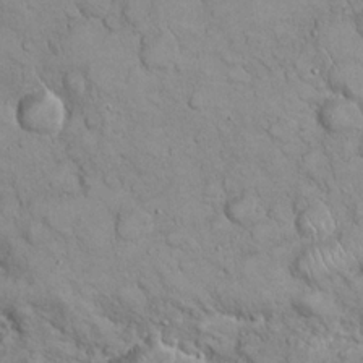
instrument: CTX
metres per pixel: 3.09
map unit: eHh
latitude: 21.5749
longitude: -58.7435
